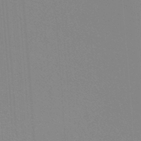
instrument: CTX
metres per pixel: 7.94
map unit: lHb
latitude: -48.0094
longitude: 64.3307
